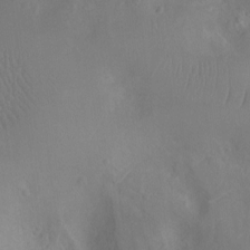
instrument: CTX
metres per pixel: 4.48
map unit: Nhu
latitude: -11.2376
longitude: -21.6127
